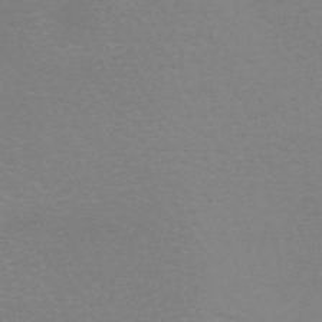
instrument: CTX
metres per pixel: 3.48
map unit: HNb
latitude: -46.1039
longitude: -42.4223
